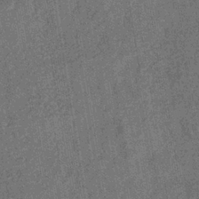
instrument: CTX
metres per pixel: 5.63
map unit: eHb
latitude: -35.1431
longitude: 80.6897
